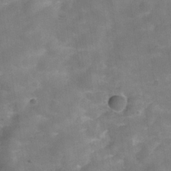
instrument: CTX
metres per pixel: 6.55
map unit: Hve
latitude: -30.9352
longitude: 93.7667
